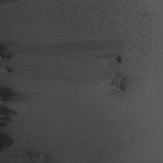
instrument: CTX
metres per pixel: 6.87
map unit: Aa
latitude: 25.2914
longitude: -144.1389
